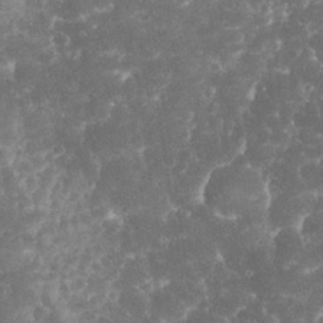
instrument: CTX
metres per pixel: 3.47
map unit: eHh
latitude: 32.3089
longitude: -64.1200
